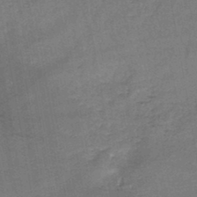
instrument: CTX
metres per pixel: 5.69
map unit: HNb
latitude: -45.4265
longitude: -37.6316
